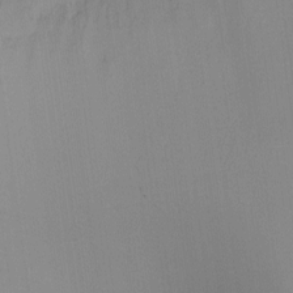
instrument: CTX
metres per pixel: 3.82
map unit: Ht
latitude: 2.8569
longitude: -23.1025
